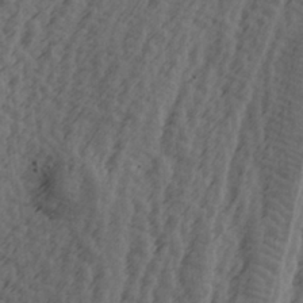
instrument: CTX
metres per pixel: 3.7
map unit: lAa
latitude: -7.2943
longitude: -123.8016
